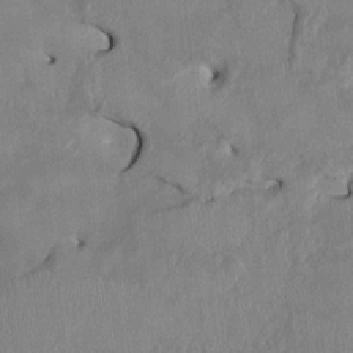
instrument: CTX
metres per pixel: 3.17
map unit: HNhu
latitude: 1.4048
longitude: -5.9150
